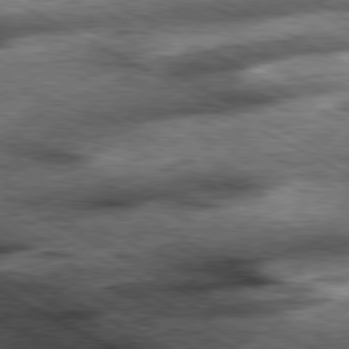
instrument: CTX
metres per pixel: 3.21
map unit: Ap
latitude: -80.9920
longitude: -89.8584
